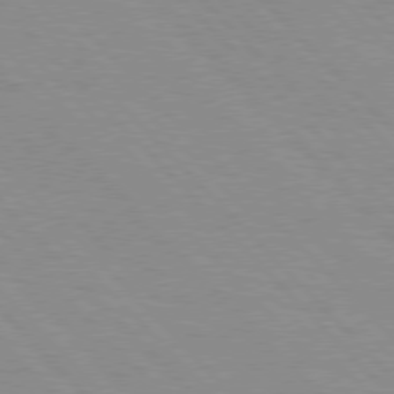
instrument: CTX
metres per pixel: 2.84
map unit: Hpe
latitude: 76.5545
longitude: -154.7246
